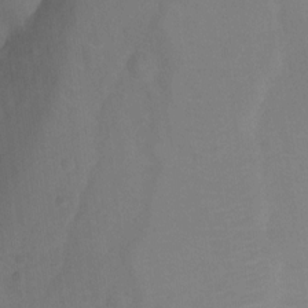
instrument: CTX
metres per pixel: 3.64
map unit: Ht
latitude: 5.3293
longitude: -30.0633
